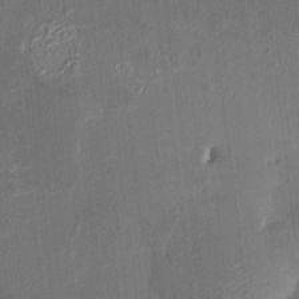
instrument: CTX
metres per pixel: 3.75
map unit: HNhu
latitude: 6.9703
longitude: 3.8044
